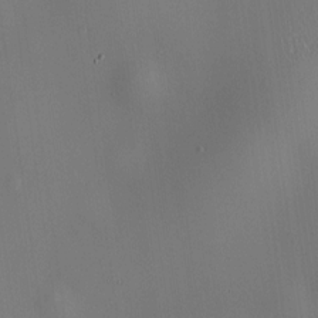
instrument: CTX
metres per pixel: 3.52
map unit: HNhu
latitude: 9.1025
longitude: 14.5763
